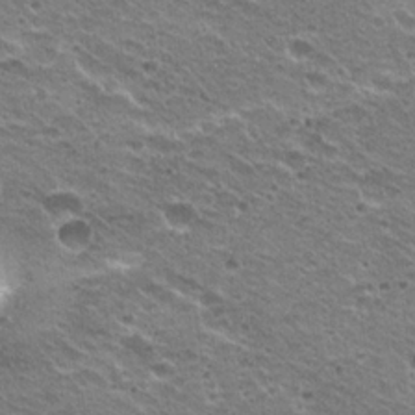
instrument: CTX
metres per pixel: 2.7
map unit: Hto
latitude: 20.7435
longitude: -32.8947
